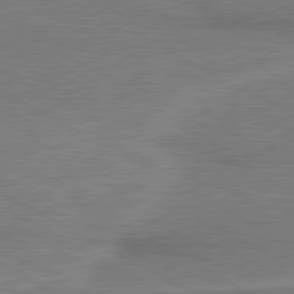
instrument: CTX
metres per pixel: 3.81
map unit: lApd
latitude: 80.2900
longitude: 128.2362
